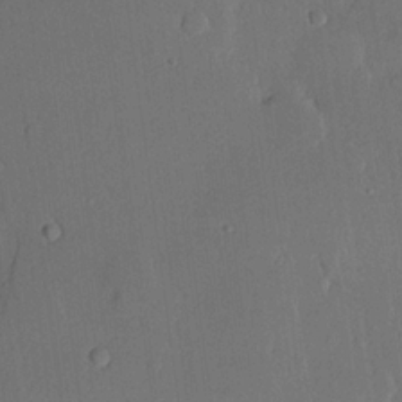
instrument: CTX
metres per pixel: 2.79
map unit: lHvf
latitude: 20.3468
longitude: 146.4818
